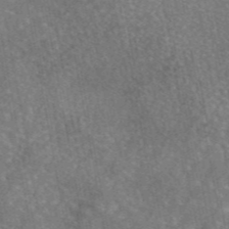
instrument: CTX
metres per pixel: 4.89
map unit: eAb
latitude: 45.3670
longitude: 109.0486
